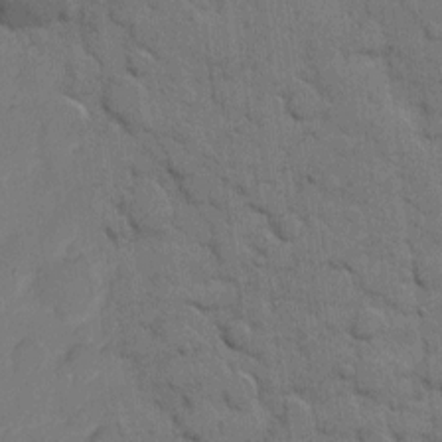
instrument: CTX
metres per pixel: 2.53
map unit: eHh
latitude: 7.6883
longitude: -65.5371
